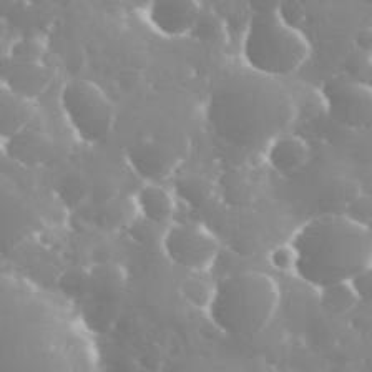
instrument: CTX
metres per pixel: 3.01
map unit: eHh
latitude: 35.4804
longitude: -58.6491
